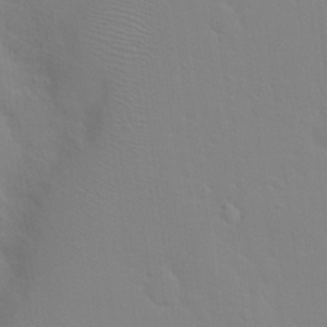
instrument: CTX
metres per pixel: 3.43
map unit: Hto
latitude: 17.2159
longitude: -39.4993
